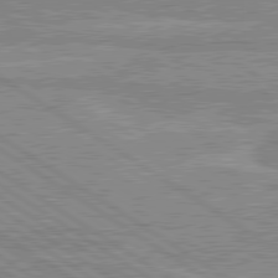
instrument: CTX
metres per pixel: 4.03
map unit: lApd
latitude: 80.3467
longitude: 170.5196
